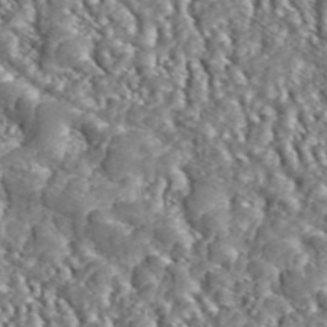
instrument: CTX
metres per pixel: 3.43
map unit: ANa
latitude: 46.2334
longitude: 48.7275
